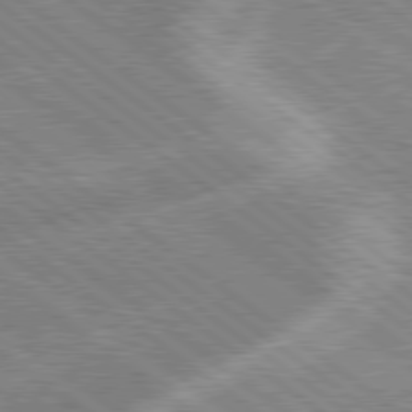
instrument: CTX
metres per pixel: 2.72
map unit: lApd
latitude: 79.0270
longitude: -168.9703
